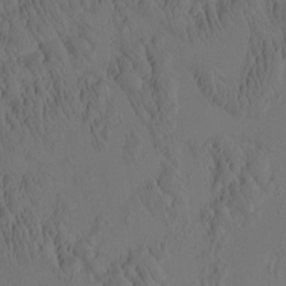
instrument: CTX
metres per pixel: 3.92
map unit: eHh
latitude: -0.8030
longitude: 15.3510
